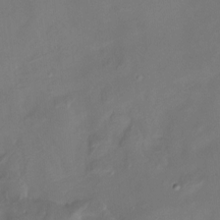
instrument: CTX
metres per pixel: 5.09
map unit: Htu
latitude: -14.2362
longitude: -45.4804
